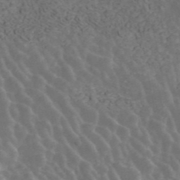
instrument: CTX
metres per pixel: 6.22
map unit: ANa
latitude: 42.5924
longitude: 29.8422
